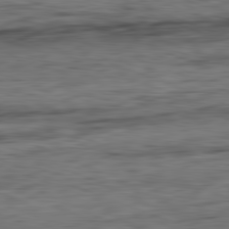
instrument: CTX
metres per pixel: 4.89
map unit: Ap
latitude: -81.8612
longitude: -79.7828
